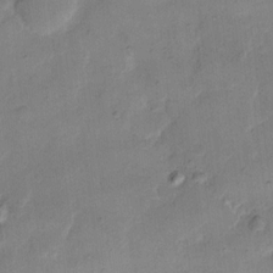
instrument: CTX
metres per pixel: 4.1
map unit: eHh
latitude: 11.4616
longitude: -64.5168
